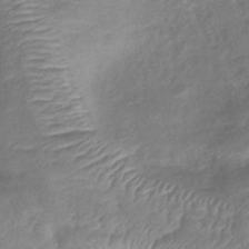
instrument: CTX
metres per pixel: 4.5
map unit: lHb
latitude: -41.4076
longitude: 78.9541
